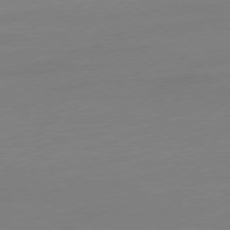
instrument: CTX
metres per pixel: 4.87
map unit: Ap
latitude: -78.3495
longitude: -66.4790
